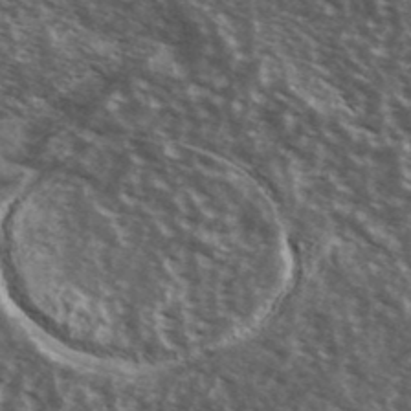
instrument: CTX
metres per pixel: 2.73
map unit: Ave
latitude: 39.7638
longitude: -108.5734
